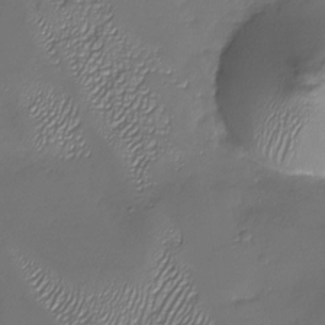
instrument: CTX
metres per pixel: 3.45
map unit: Nhu
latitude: -27.5966
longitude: -59.4238
